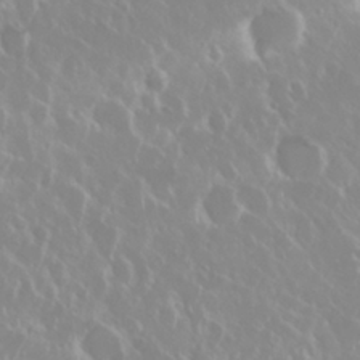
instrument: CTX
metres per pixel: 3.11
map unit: Nhu
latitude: 28.6301
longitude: -61.8205
